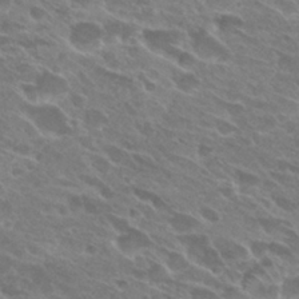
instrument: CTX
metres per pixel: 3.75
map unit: Hto
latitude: 28.1200
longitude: -42.0444
